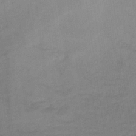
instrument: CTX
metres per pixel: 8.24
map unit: HNb
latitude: -31.5588
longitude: 62.2361
